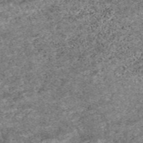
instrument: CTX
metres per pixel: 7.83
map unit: eAb
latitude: 48.6302
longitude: 122.2362
